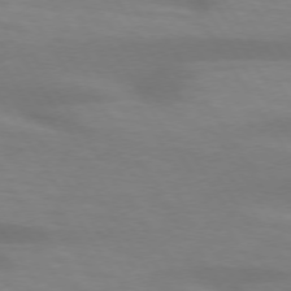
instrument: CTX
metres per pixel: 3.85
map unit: lApd
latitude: 73.7072
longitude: -53.5560
